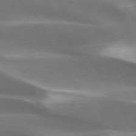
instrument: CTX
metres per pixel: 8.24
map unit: lApd
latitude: 73.5749
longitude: -51.1214
